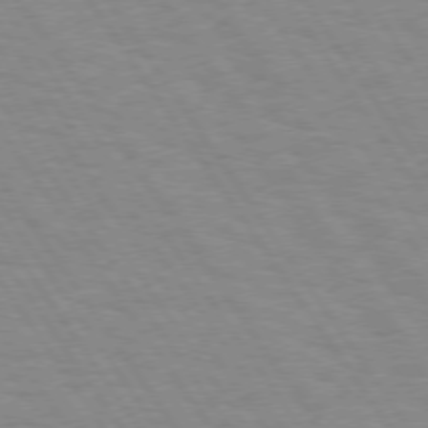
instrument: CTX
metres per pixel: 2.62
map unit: Hpe
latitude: 74.0633
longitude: -136.9703
